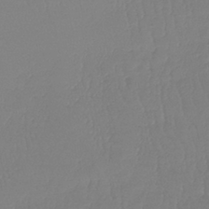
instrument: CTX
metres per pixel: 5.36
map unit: lHb
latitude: -41.9745
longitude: 67.7289
